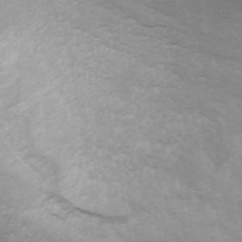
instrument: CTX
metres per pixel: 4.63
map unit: ANa
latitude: 44.3467
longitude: 29.1998
